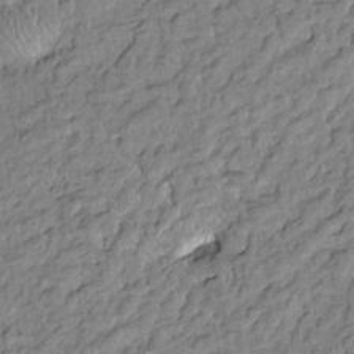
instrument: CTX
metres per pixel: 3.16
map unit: HNhu
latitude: 2.7057
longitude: 8.8030
